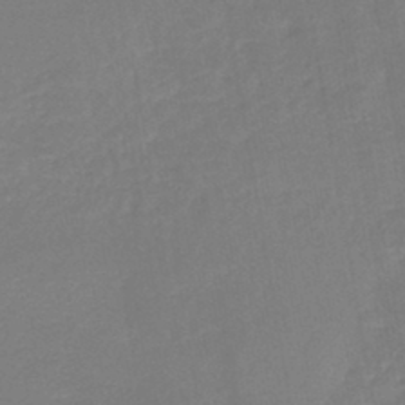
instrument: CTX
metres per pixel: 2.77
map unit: lHb
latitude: -44.5196
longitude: 60.6330
